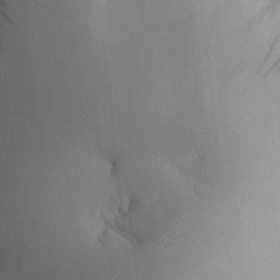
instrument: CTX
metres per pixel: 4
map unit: HNhu
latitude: 11.2537
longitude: 10.6896
